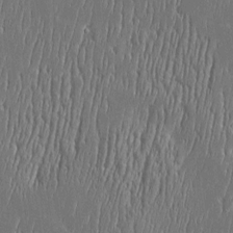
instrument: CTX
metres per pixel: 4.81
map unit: Htu
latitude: -5.6910
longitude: 175.4454
